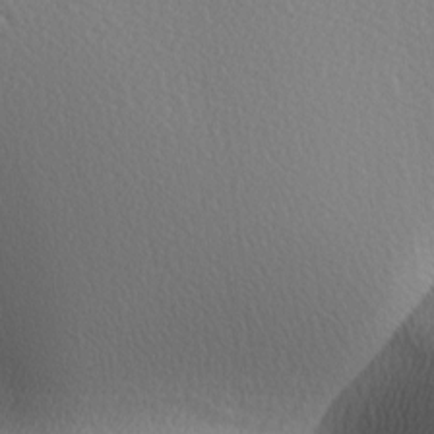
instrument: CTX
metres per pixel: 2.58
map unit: lAa
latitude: -5.5777
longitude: -121.8206
